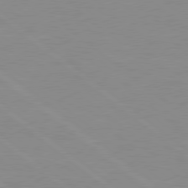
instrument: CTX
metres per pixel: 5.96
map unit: Hpe
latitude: 78.4034
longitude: -124.3845
